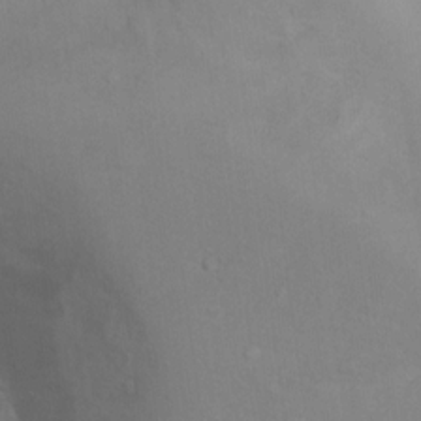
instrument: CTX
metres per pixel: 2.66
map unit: Nhu
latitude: 13.1970
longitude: -28.0822
